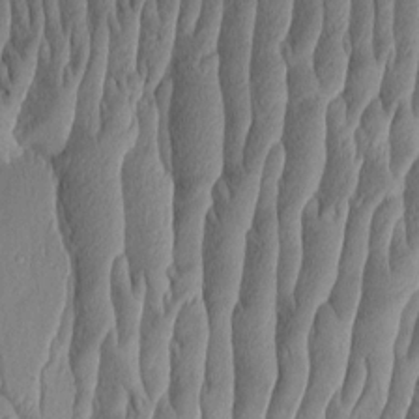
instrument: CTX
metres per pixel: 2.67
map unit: Aa
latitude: 8.5546
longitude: -131.0081
